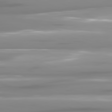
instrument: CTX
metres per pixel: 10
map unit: lApd
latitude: 81.6883
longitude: -141.1970
